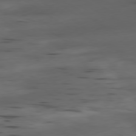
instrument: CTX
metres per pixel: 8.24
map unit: Ap
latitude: -79.8611
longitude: -61.9150
